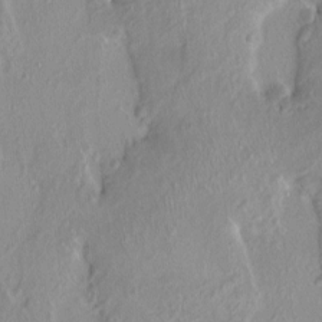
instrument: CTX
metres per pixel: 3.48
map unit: HNhu
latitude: 3.8016
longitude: 5.9367
